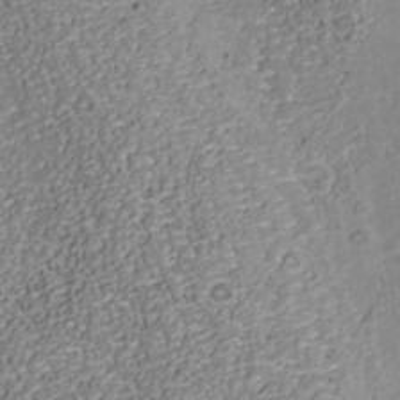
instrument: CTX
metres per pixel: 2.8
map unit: Nhu
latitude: -38.8408
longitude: -85.7261
